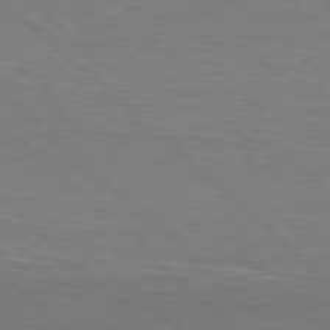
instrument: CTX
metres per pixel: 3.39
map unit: Hpe
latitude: 78.3090
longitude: -149.7828
